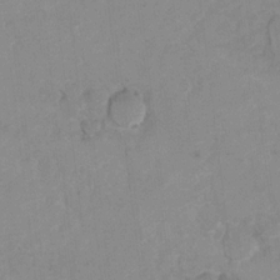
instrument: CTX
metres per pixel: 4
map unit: Hto
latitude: 7.4615
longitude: -35.0269
